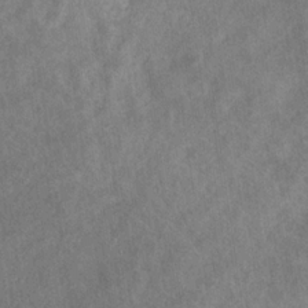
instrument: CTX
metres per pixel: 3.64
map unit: eHb
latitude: -31.2187
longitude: 71.2376
